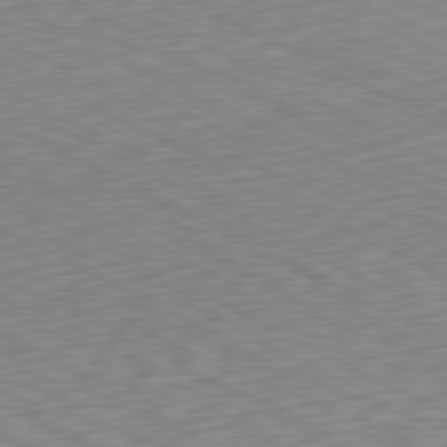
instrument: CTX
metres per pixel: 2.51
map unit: Ap
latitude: -80.8408
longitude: -70.1200
